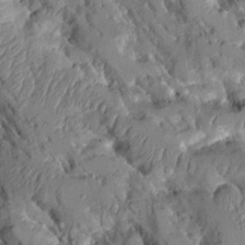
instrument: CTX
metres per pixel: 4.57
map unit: Aa
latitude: 9.9528
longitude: -126.0444
